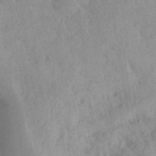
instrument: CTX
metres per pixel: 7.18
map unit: Aa
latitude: 26.1956
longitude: -148.0822
